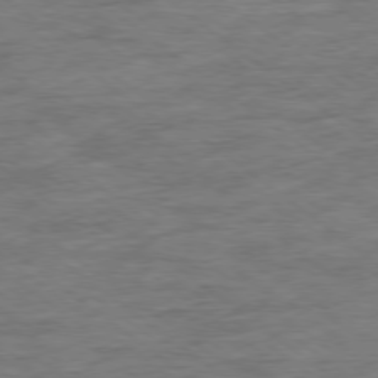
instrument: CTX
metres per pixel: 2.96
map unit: Ap
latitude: -78.8219
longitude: -102.2333
